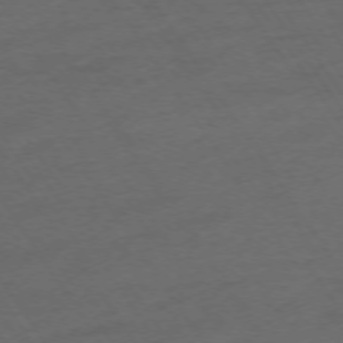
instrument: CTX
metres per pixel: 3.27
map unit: Ap
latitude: -74.3118
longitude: -75.2915
